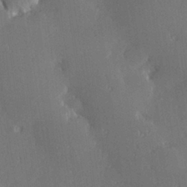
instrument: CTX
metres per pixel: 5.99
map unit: Hve
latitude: 27.9528
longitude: -93.5371
